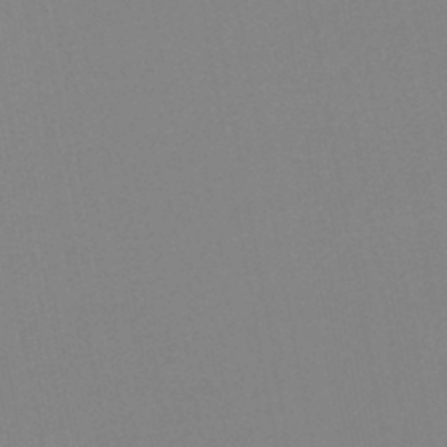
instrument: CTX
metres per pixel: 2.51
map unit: lHb
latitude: -45.1431
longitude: 77.3321
